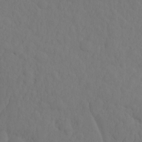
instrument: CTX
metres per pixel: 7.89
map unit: eHh
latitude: -1.6344
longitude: 15.0865
